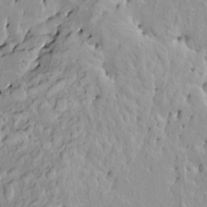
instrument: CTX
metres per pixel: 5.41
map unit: HNhu
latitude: 3.4237
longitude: 6.3873
